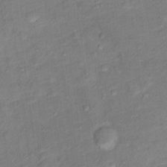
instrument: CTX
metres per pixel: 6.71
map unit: Ht
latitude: 13.2726
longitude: -39.5560
